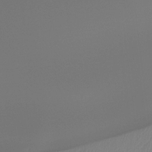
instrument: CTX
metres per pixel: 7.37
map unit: Htu
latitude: -14.2740
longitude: -44.8380
